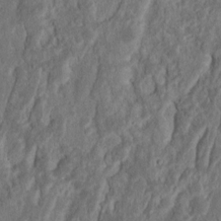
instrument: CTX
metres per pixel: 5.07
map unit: Nhu
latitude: 13.4804
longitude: -73.8584
